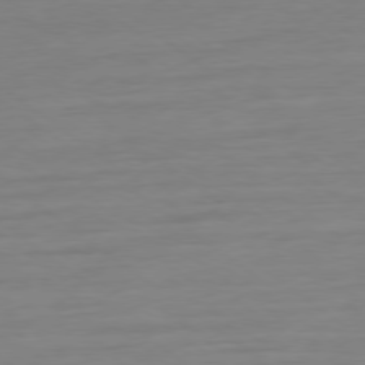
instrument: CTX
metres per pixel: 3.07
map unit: Ap
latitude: -79.0297
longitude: -98.3656
